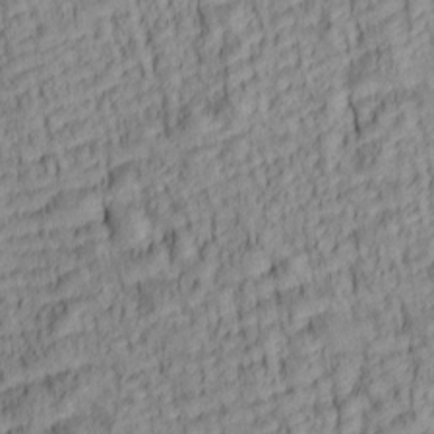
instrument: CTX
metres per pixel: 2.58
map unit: lAa
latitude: 6.0633
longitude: -115.3292
